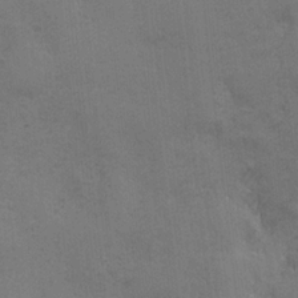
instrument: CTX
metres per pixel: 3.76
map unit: Ave
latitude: -7.4076
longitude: -120.3845
